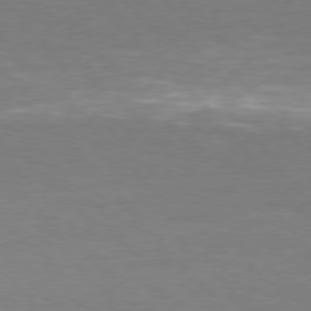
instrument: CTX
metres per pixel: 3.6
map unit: Hpe
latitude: 75.7261
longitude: -145.7260
